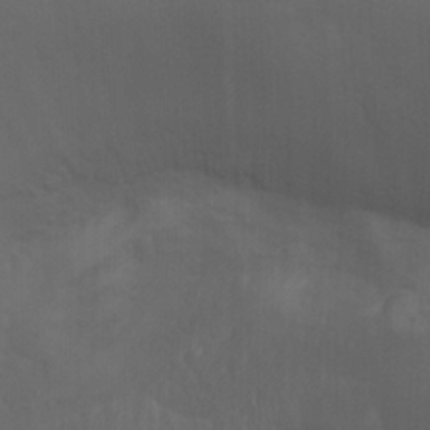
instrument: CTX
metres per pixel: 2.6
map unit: Aa
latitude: -3.5777
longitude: -72.5924
